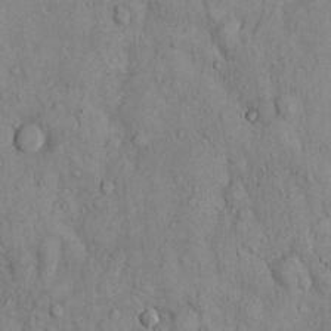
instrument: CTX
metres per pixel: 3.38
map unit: Hto
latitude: 12.5924
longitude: -58.1389
